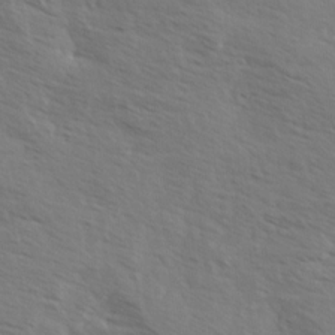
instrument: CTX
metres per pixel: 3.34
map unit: Ave
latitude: 13.6316
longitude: -102.1955
